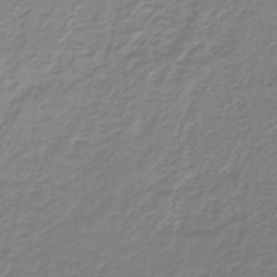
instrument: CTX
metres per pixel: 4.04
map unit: lHb
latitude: -41.7289
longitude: 62.5384
